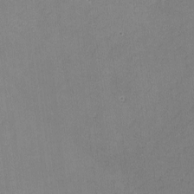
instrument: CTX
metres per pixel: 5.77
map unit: lHvf
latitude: -10.3873
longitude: -101.2915
